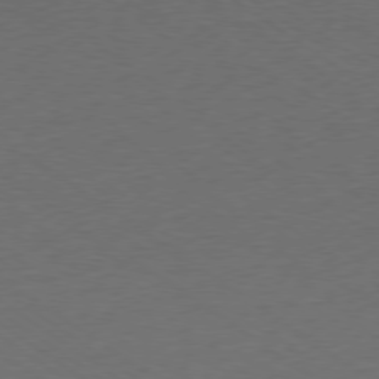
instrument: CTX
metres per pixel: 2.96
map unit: Ap
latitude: -78.7463
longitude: -94.6869
